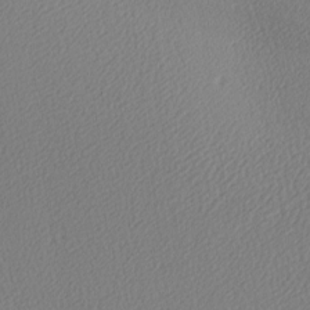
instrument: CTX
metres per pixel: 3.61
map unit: lAa
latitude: -9.8800
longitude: -127.8583
